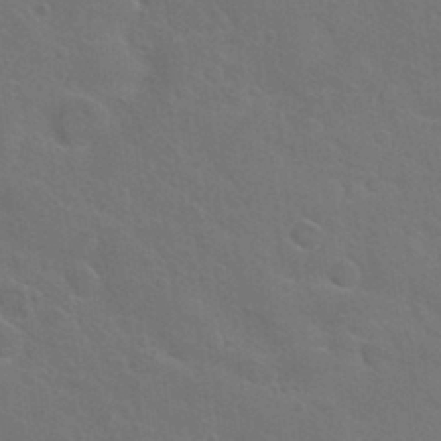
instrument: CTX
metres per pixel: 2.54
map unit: Hto
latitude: 23.6127
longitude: -47.6694
